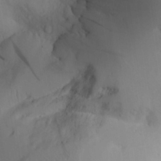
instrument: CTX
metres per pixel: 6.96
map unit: Aa
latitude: 25.5560
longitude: -132.5357
